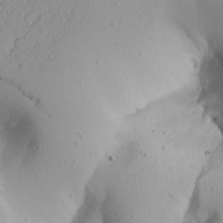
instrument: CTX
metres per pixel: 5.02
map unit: Aa
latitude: 27.6127
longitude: -128.6301
